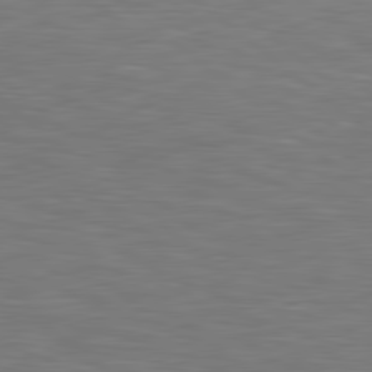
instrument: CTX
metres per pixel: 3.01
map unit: lApd
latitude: 80.2522
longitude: 119.3321
